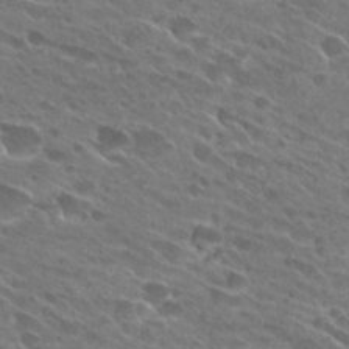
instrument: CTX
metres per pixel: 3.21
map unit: Hto
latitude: 27.0270
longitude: -42.2901
